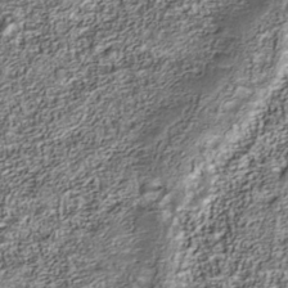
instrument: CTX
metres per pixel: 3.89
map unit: Nhu
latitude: -40.3873
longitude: -84.1389
